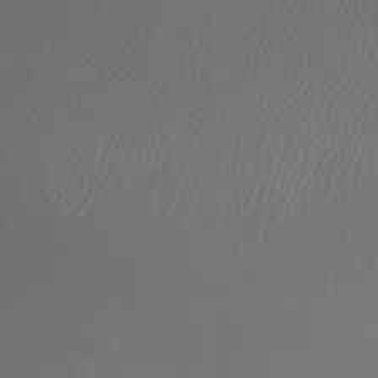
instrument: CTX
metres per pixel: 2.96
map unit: HNhu
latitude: -2.5384
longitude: -6.1767
